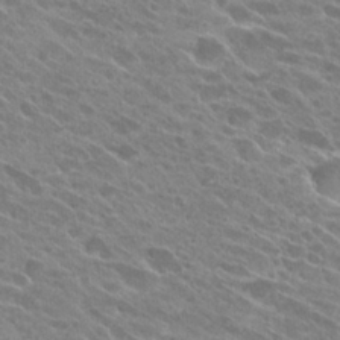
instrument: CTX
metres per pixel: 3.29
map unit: Hto
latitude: 25.9717
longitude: -41.7827
